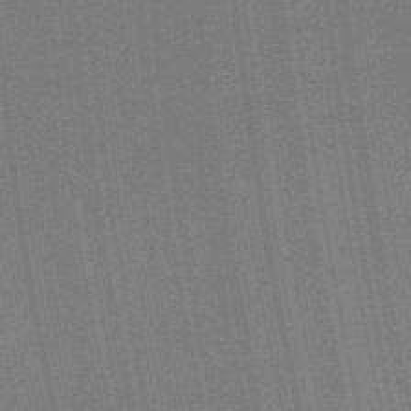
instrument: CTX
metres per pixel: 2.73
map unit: lHb
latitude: -47.6155
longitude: 59.5588
